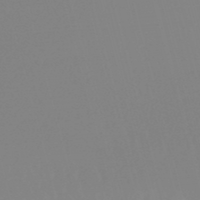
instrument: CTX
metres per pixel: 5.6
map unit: lHb
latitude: -49.5777
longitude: 68.4817
